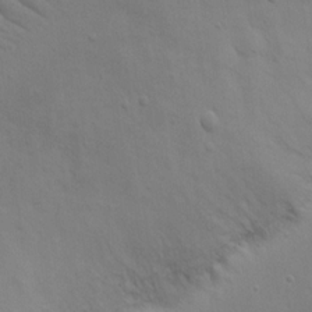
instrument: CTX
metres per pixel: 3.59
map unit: eHh
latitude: 17.7828
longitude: -72.0255
